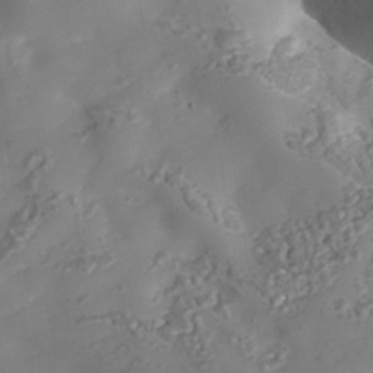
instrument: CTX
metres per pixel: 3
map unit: Nhe
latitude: -37.5966
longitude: -86.8380
